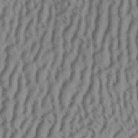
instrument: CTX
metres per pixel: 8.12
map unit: Aa
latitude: 32.9892
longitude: -137.2348
